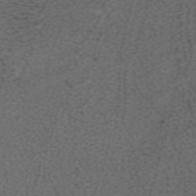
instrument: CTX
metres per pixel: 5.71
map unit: ANa
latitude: 37.3104
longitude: 24.0850
